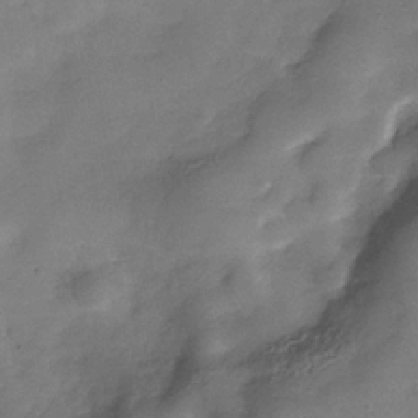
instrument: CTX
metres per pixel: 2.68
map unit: Hve
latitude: -30.8786
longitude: 92.5952
